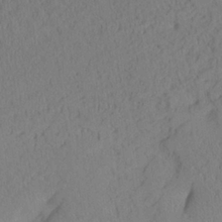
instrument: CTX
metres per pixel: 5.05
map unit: Aa
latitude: 24.5167
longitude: -132.9325
